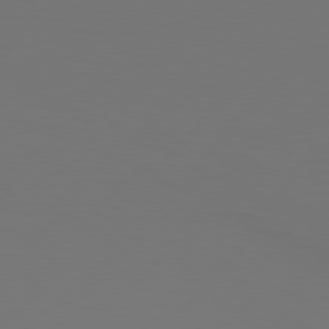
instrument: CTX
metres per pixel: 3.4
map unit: Hpe
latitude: 76.6490
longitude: -137.6883
